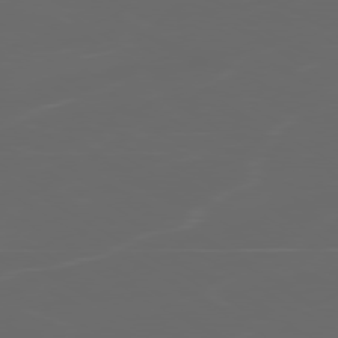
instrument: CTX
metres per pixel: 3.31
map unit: Ap
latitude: -80.0283
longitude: -71.3670
